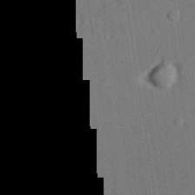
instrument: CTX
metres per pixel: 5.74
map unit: lAvf
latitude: 27.5938
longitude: -109.7827
